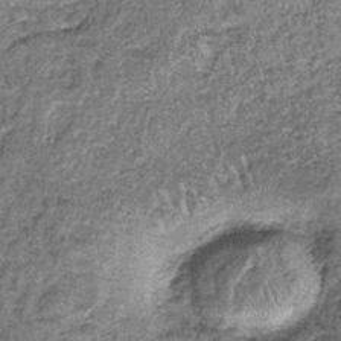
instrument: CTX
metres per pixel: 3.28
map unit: lHb
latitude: -38.6896
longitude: 64.8786
